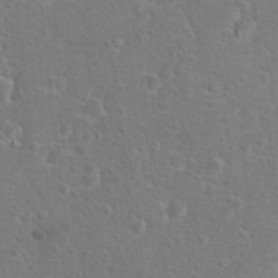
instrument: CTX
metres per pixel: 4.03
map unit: Hto
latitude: 17.4804
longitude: -42.2712
